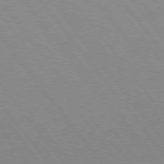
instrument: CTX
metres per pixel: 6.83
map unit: Hpe
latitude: 75.3293
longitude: -143.6505
